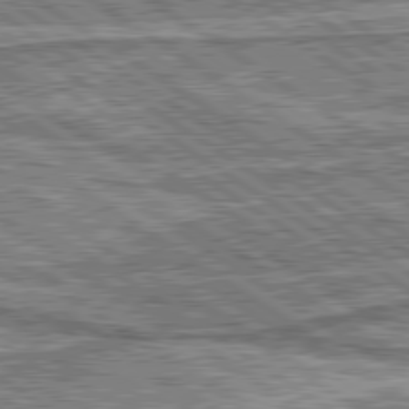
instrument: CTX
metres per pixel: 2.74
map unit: lApd
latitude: 80.1389
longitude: 173.5966
